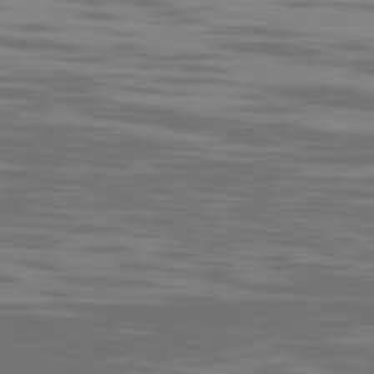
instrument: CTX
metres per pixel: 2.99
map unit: Ap
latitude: -79.0108
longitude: -103.8205
